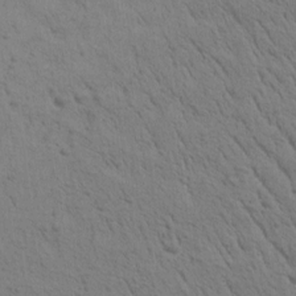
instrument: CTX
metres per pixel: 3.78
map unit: Htu
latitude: 0.3278
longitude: 174.0661
